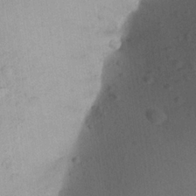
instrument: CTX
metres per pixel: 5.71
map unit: Aa
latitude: 22.7813
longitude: -147.3671
